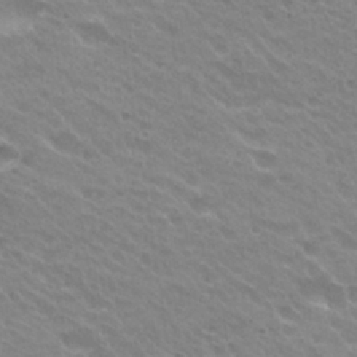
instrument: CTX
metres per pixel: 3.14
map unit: Hto
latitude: 27.1970
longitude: -35.3292
